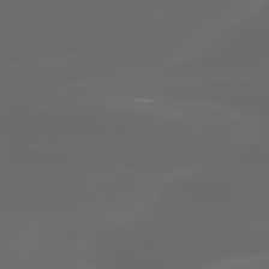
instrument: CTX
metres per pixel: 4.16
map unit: lApd
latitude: 80.0444
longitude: -117.5749
